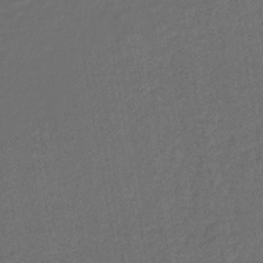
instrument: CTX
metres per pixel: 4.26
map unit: lHb
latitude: -43.4643
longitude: 60.9353
